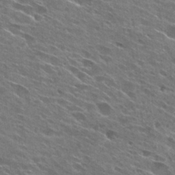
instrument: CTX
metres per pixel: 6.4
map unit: Hto
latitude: 27.8772
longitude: -44.3089
